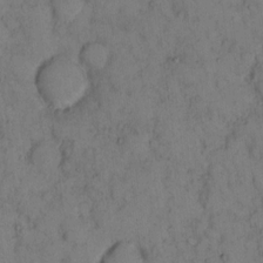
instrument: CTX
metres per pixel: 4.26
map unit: eHh
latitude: 14.1389
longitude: -62.9325
